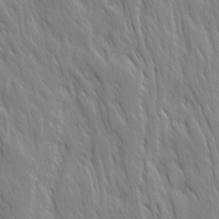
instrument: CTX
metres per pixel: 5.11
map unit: Ave
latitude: 15.4049
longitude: -133.0647
